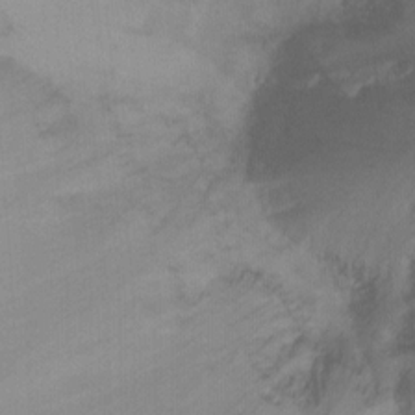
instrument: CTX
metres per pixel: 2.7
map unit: Ht
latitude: -8.6329
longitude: -37.4238
